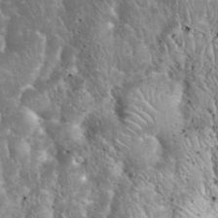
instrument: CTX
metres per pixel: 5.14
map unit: eHh
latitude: 33.9906
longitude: -62.7436
